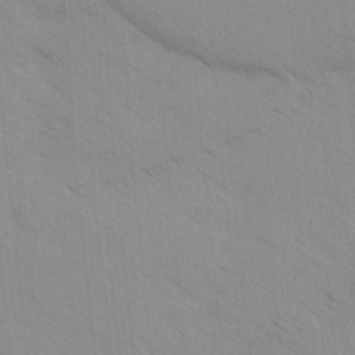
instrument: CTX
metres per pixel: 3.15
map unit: Ave
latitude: -1.4266
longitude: -112.1011
